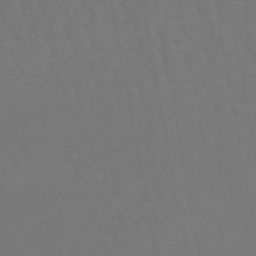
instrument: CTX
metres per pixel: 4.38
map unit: lHb
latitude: -47.1053
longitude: 77.7100
